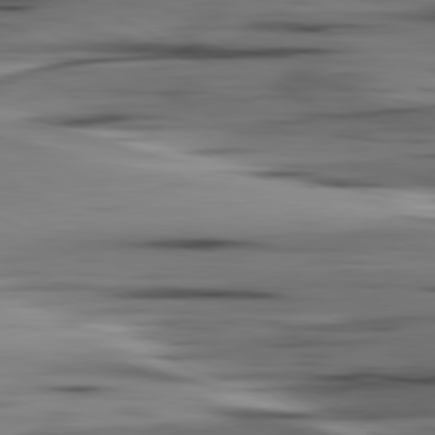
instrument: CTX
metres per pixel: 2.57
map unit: lApd
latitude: 80.6113
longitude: -122.5357
